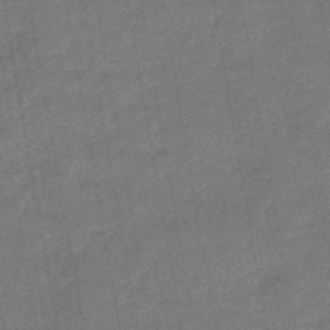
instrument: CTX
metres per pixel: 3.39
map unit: eHb
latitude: -45.2187
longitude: 86.9353
